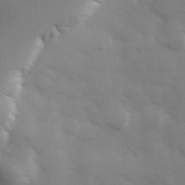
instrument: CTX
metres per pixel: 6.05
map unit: Hve
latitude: 32.6868
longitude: 150.8786
